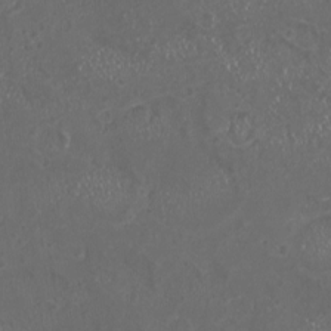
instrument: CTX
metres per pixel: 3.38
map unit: HNhu
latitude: -2.0472
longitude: 11.0675
